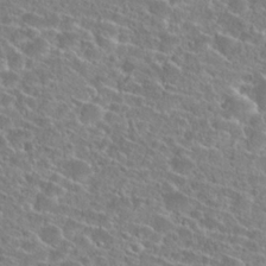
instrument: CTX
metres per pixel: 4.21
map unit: Hto
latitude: 24.3656
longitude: -45.7449
